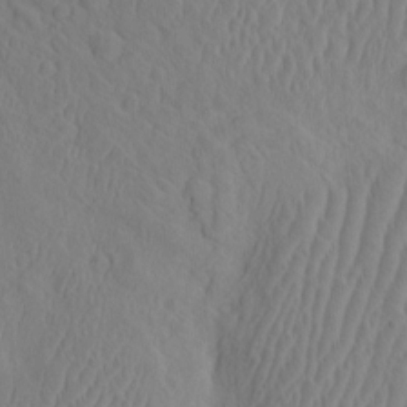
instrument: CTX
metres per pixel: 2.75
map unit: eHh
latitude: -2.3495
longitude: 18.9542
